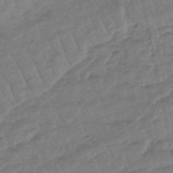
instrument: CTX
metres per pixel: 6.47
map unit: eHb
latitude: -48.2362
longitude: 86.5385
